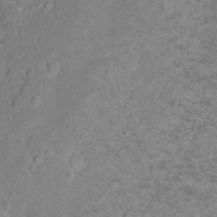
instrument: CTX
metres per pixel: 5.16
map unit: Ht
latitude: -6.8219
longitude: -36.3090
